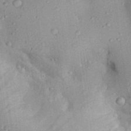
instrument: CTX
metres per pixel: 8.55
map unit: Aa
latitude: 29.3670
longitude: -131.5560
